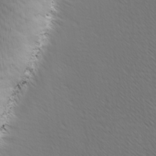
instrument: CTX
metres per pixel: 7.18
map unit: Ave
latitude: 8.3278
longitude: -106.1200
